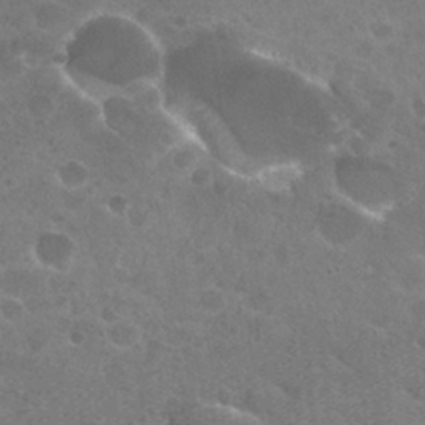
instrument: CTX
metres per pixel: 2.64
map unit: Hto
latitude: 25.8961
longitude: -36.8380
